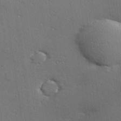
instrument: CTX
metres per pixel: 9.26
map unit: Hve
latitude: 26.2712
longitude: -91.8772
